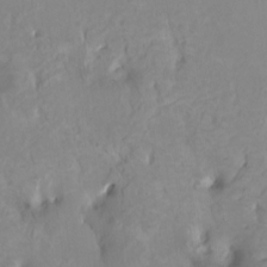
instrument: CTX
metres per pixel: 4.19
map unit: HNhu
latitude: 1.9906
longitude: 7.7666
